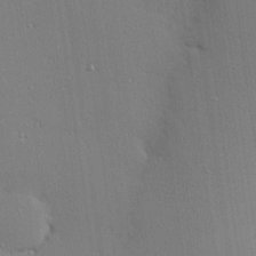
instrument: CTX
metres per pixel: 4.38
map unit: Hve
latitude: 26.3467
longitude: -90.4223
